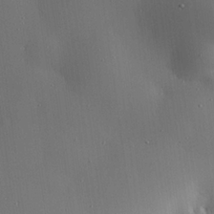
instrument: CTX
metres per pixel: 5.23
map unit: eHh
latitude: 23.6883
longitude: -91.2915
